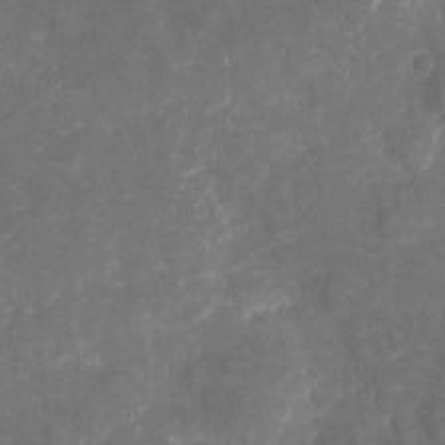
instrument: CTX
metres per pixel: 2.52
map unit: eHh
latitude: 4.9136
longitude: -70.4790
